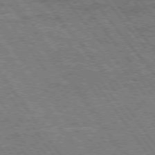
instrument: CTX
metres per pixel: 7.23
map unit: Hpe
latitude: 74.7813
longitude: -150.2711
